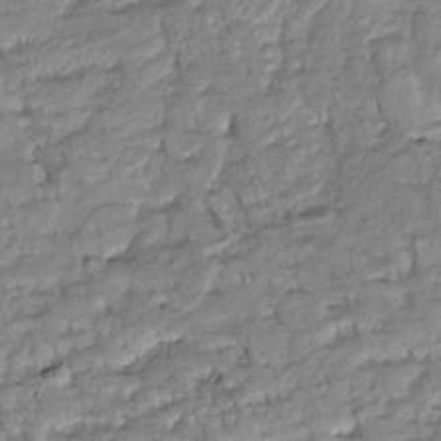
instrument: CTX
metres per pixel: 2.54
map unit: Htu
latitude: -5.5021
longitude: 154.0661
